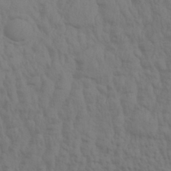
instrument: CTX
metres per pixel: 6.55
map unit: Aa
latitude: 31.8962
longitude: -135.7260
